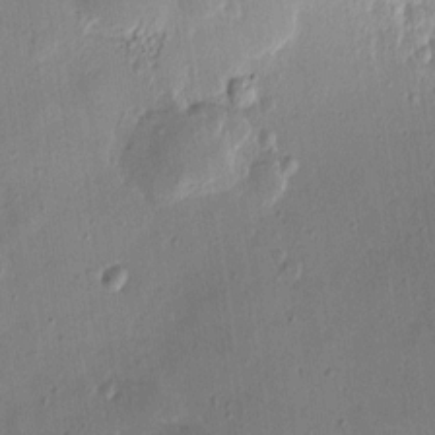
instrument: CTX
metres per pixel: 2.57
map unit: Htu
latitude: 1.3859
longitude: -178.0255
